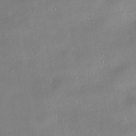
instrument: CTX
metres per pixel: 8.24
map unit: HNhu
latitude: -39.4832
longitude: 95.2376
